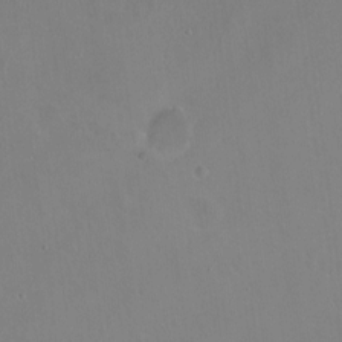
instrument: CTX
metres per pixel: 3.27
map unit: Hto
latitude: -13.4266
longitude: -41.5749
